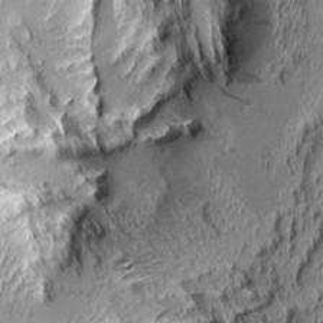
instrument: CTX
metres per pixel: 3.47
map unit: Aa
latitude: 7.8772
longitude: -129.3859
